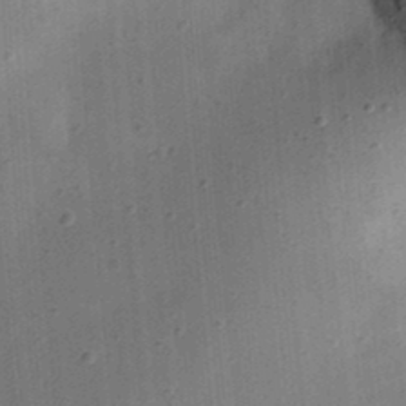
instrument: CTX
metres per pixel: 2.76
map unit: eHh
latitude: 24.5356
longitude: -70.8191
